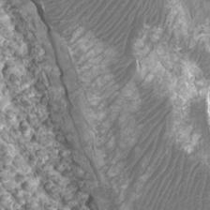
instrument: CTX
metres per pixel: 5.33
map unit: Htu
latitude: 2.0255
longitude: -19.9906
